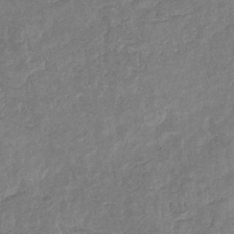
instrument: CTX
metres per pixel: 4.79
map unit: eHb
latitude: -34.8030
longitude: 77.1242
